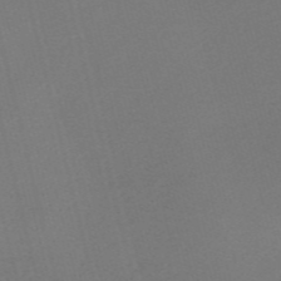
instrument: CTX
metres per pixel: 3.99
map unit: Nve
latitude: -56.8219
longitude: 61.9367
